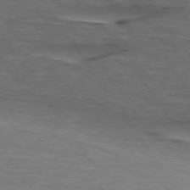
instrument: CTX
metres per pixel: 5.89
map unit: lApd
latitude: 75.5560
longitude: -70.1578
